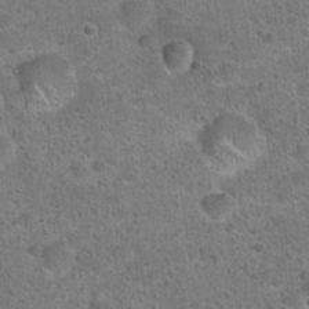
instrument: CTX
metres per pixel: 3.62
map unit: Hto
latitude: 21.8961
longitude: -49.0647
